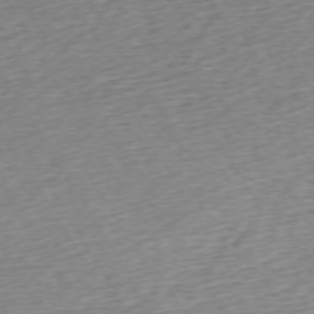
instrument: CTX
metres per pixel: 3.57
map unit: Ap
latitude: -72.9919
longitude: -68.9892
